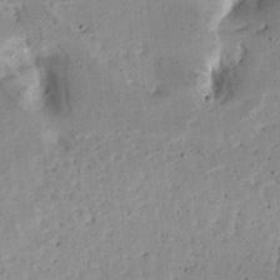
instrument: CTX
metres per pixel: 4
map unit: Ave
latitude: 12.8758
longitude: -138.6113
